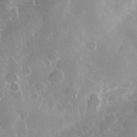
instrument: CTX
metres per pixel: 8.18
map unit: Hve
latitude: 24.4223
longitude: 146.4629
